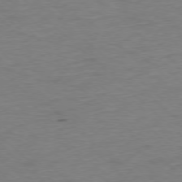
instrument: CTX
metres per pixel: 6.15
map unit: Ap
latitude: -76.9542
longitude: -77.1781
